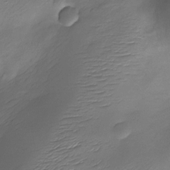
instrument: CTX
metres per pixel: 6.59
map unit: Nhe
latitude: -19.2943
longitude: 145.3321
